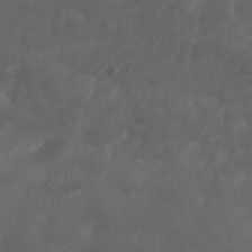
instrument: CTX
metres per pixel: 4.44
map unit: Nhu
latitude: 25.6504
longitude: -62.6113
